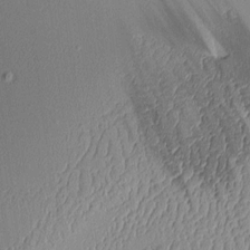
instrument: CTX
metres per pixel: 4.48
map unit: Aa
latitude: 9.8961
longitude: -128.2900
